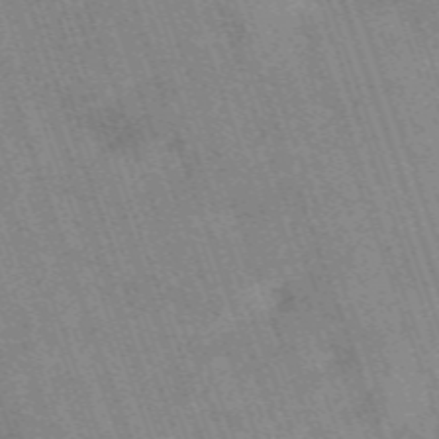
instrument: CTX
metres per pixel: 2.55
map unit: HNb
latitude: -54.1795
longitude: -48.2711
